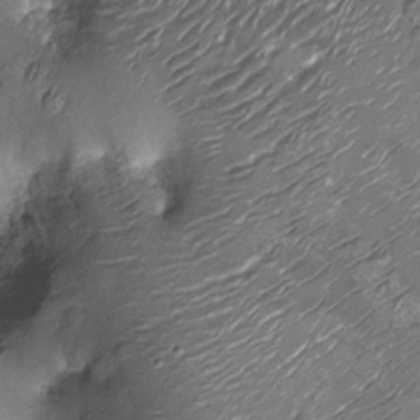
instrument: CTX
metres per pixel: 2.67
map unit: Nhu
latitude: -13.4643
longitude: -23.0269
